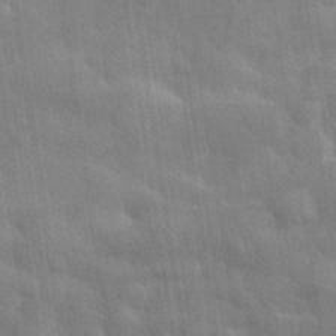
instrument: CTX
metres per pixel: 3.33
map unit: eHh
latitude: 32.3089
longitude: -71.1781
